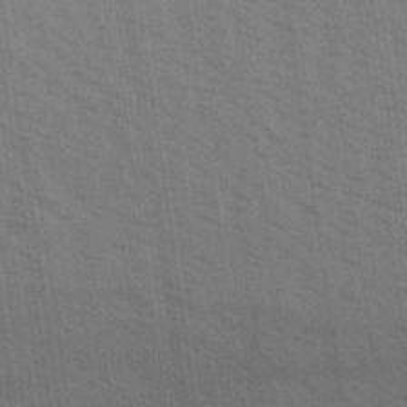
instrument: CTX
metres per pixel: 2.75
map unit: Aa
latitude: 31.3671
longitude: -139.5749
